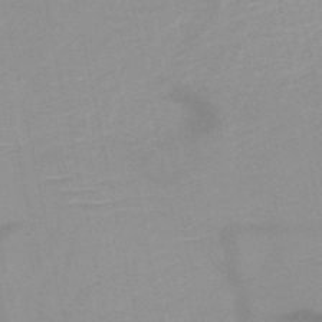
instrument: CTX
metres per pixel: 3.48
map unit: HNb
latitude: -48.3684
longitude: -43.5749
